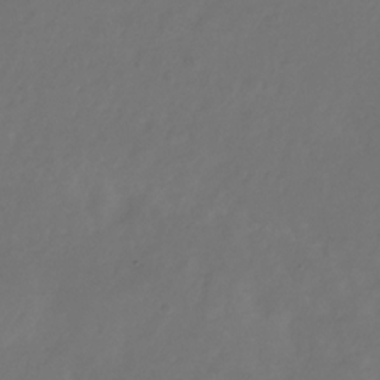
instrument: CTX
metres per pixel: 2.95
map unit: Nhu
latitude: -27.6532
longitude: -72.4412
